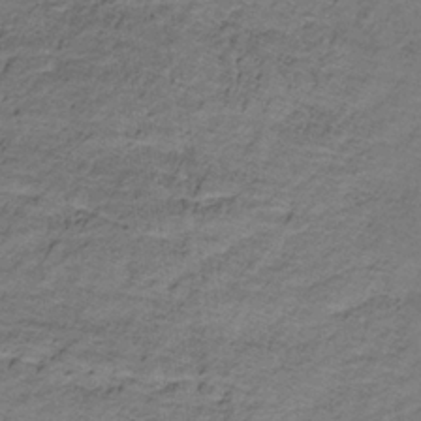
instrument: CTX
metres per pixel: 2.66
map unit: lHb
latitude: -32.1228
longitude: 65.5588
